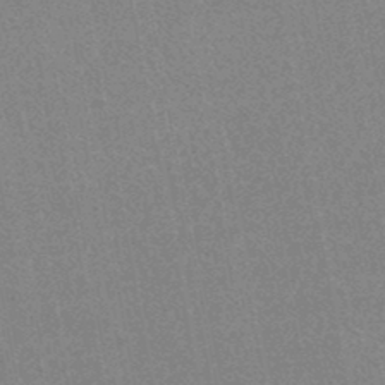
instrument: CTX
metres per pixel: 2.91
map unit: HNhu
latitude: -46.6518
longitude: 99.7855
